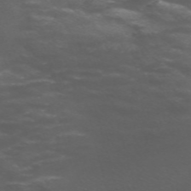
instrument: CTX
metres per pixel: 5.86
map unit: Nve
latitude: -58.9163
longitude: 66.1795
